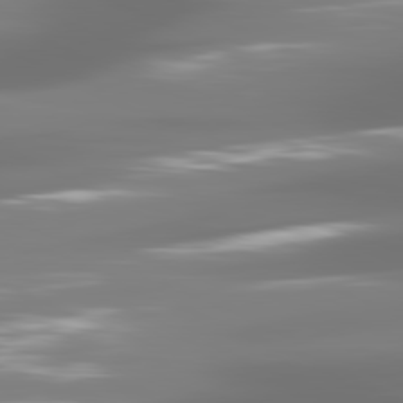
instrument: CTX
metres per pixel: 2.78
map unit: lApd
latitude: 81.2726
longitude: -138.0822
